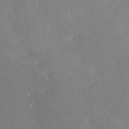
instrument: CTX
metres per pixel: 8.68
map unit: lHvf
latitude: 26.0633
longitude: 141.2943
